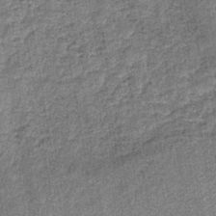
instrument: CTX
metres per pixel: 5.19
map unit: lHb
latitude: -40.4062
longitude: 63.5588
